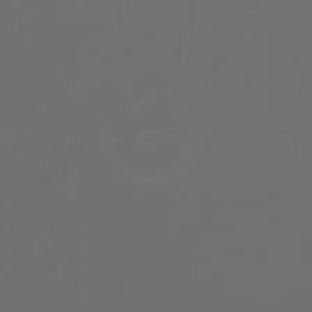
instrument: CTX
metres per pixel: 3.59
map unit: HNhu
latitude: -39.7667
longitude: 100.5195
